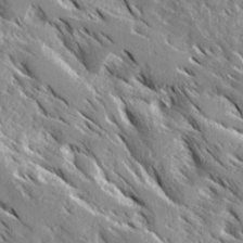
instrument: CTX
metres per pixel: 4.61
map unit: Ave
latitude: 16.8002
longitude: -129.9906
